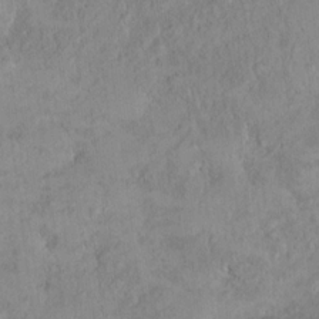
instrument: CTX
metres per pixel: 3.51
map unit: Nhu
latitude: 11.1214
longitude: -26.7624
